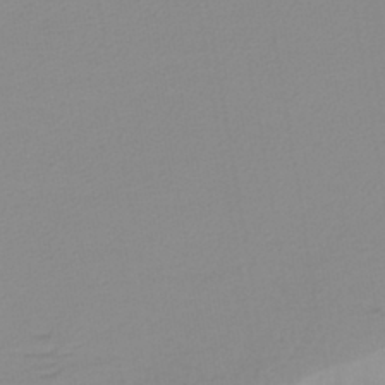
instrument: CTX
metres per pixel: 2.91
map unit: lHb
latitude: -40.1983
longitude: 64.8975
